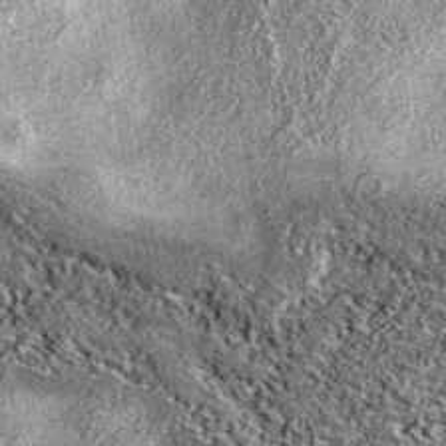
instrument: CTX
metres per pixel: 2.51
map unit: eAb
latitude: 38.2145
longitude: 106.3495
